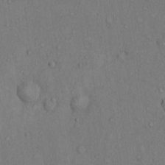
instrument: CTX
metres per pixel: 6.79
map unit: Hto
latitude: 13.9150
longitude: -58.0255
